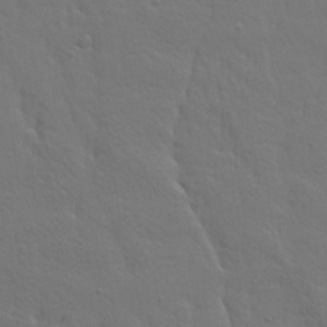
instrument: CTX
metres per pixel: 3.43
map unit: Ave
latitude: 23.2915
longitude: -135.1781
